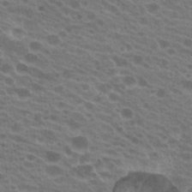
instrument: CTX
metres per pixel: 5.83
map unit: Hto
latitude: 21.9528
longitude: -38.3089
